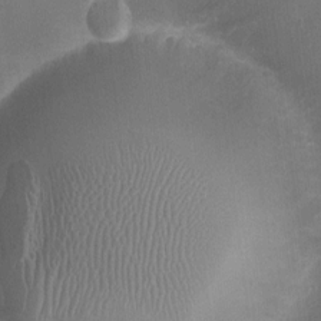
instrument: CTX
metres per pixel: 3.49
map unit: Ht
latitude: -1.2565
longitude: -15.9906
